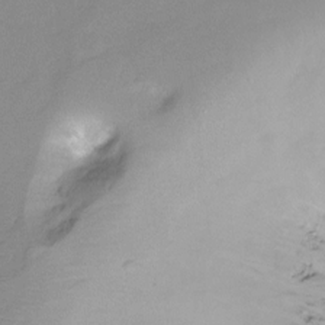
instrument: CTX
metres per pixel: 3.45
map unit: Ht
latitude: -13.1431
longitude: -45.0836
